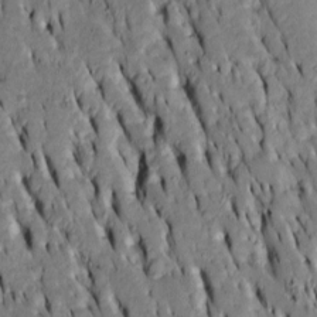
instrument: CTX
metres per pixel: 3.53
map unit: Htu
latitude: -7.5966
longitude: 144.4062
